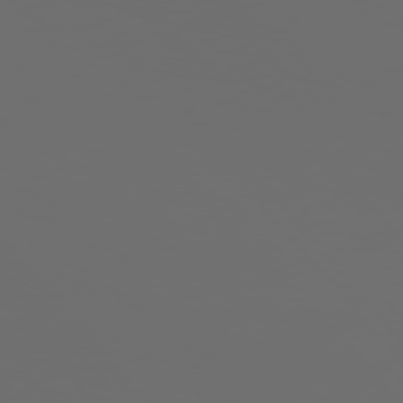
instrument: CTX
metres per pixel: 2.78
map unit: Hpe
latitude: 76.3467
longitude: -142.5924
